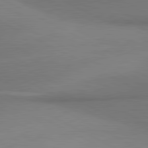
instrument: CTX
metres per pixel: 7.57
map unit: lApd
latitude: 81.2537
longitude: 155.0298
